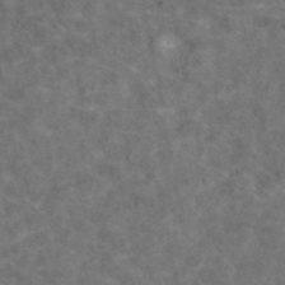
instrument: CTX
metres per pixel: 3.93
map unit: eAb
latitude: 47.5938
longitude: 109.5021
